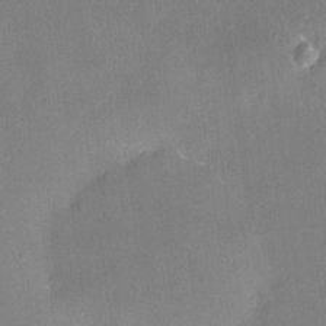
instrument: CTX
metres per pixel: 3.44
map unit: HNhu
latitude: 5.5371
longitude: 3.2375
